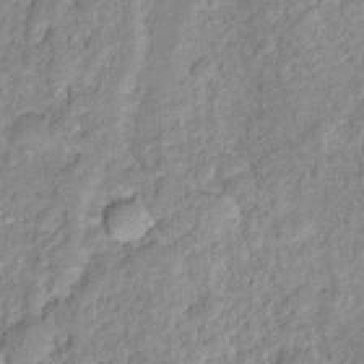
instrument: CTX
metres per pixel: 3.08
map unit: Hto
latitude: 16.8758
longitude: -35.5938
